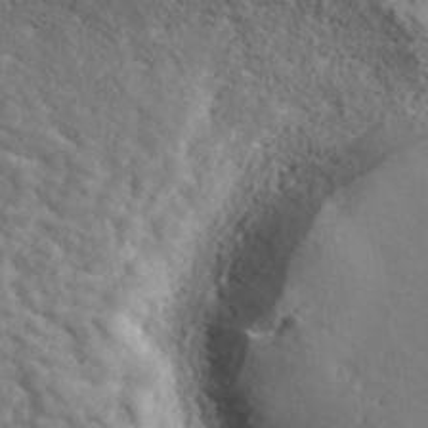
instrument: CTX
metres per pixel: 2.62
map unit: ANa
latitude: 39.3293
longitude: 21.1053
